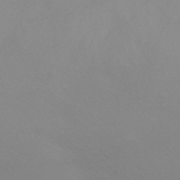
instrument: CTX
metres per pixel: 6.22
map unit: HNhu
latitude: -40.7652
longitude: 93.5588
